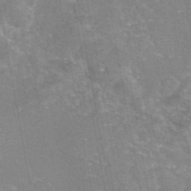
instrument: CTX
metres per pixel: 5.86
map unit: eAb
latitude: 45.7449
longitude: 105.9178
